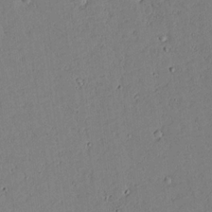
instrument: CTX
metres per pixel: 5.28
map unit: lAvf
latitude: 16.3467
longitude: -127.5938
